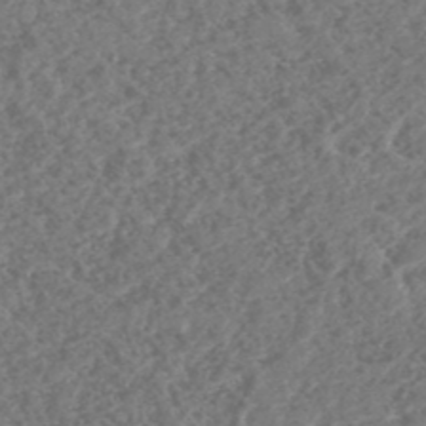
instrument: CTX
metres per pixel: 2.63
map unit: HNhu
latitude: -48.7652
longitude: 30.1417
